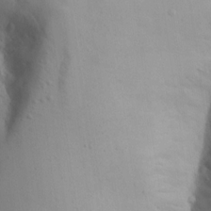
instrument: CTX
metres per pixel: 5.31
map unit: Aa
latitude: 13.4993
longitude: -142.8758
